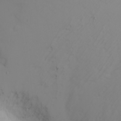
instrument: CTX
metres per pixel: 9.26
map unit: Nhu
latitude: -4.3873
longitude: -84.2901
